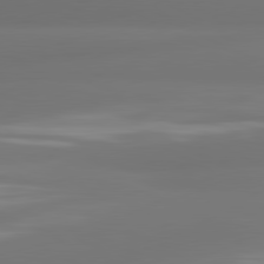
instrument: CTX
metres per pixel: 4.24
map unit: lApd
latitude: 80.9892
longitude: -164.0633
